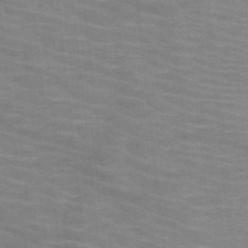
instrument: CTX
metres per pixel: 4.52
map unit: HNb
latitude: -46.9164
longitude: -45.7449
